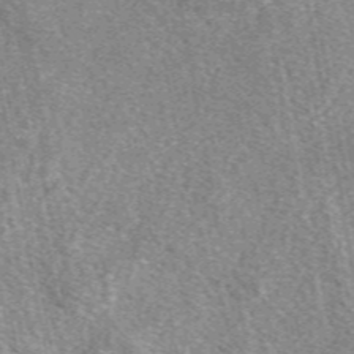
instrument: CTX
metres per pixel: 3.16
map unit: eAb
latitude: 48.0633
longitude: 112.1039
